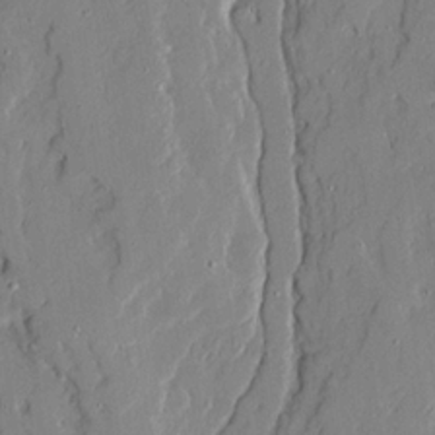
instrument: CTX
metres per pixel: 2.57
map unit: Ave
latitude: 21.2726
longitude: -129.2159
